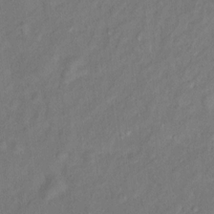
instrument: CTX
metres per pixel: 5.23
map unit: Ht
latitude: 11.3671
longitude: -40.0633
